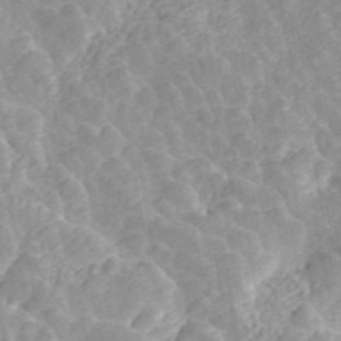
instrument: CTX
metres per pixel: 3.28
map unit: ANa
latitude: 45.8205
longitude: 30.1417
